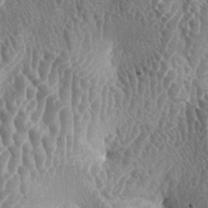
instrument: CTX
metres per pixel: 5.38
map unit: lAa
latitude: -5.4076
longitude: -128.8947
